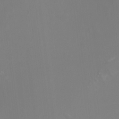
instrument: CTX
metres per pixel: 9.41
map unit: Ht
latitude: -1.2187
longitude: -46.0822
